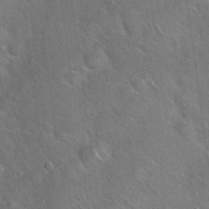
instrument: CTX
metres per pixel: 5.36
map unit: Hto
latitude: 19.8583
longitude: -51.6316
